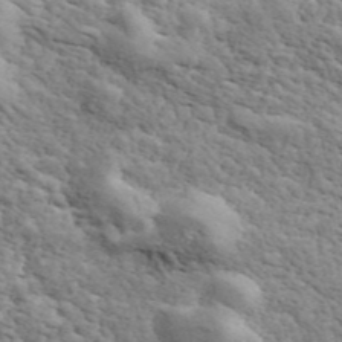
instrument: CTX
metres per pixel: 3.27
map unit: ANa
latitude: 42.4412
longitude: 47.2754
